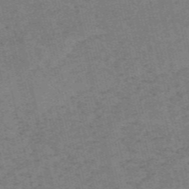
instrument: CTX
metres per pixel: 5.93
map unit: HNb
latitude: -55.3132
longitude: -42.1956
